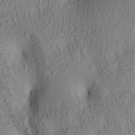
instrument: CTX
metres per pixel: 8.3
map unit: lAa
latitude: 6.3467
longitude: -114.7246
